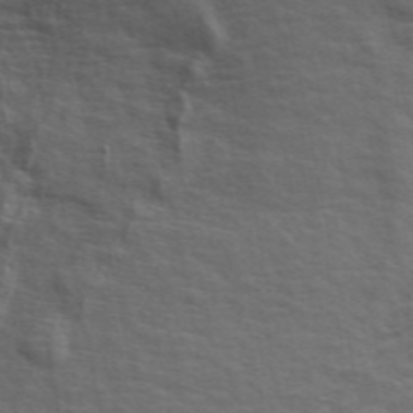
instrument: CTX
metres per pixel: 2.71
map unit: ANa
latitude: 49.1781
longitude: -74.9892
